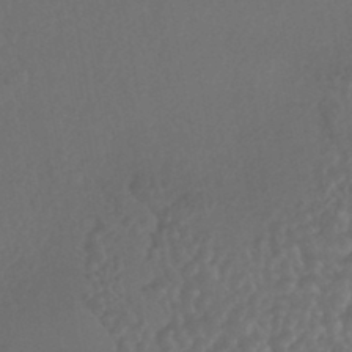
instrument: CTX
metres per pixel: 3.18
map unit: HNhu
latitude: -43.6721
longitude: 94.7652
